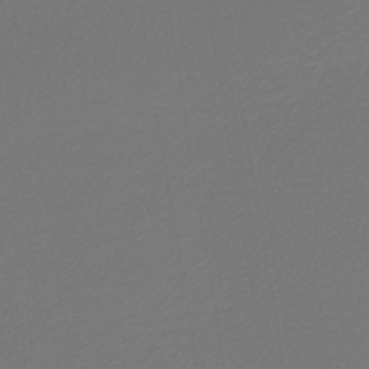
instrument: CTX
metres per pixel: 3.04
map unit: lHb
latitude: -43.2187
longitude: 65.7289
